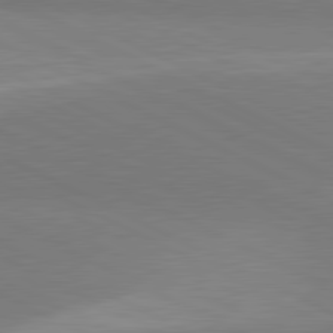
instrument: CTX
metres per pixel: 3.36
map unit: lApd
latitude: 81.1781
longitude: 157.2376
